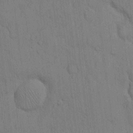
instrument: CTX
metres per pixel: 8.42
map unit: Hto
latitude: 12.0633
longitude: -56.1577
